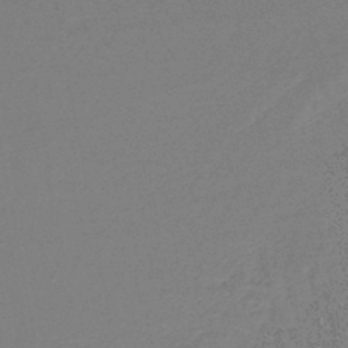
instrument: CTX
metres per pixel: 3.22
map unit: lHb
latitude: -44.1039
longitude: 65.3888
